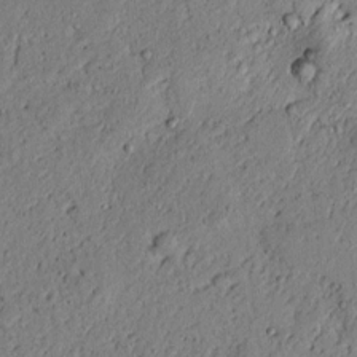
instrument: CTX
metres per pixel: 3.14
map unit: lAvf
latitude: 5.6883
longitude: 167.6722
